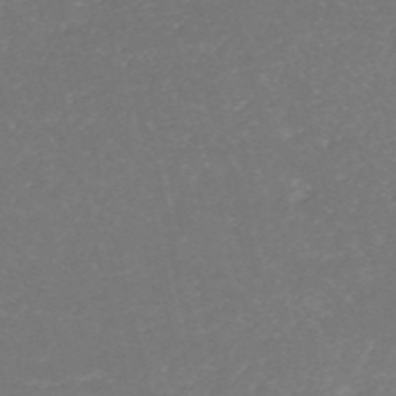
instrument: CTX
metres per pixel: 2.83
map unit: HNb
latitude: -54.1984
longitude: -36.1011
